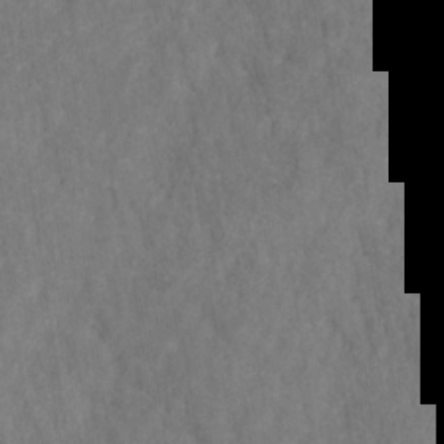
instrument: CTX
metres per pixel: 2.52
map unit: HNhu
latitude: -28.5196
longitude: 73.4265
